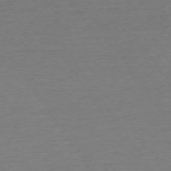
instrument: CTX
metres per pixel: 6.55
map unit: Ap
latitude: -74.3496
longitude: -85.7261
